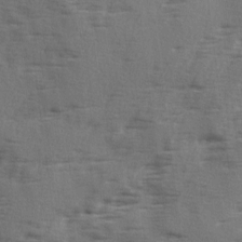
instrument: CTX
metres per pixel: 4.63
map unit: Ave
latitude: 2.1011
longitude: -110.9514
